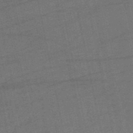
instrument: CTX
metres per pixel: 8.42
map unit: eHb
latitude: -50.6707
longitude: 78.6518
